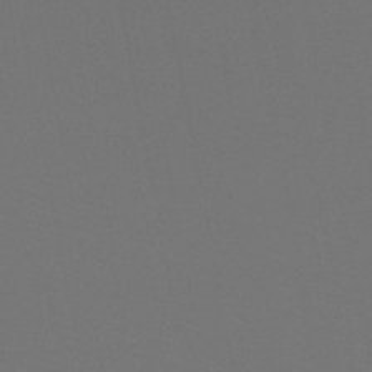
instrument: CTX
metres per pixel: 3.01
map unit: HNb
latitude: -47.8233
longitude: -42.8191
